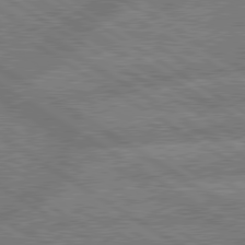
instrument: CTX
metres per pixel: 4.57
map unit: lApd
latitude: 79.6316
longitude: -162.6113
